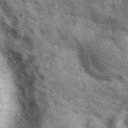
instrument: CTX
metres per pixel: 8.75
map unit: eHh
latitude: 37.2726
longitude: -66.1577
